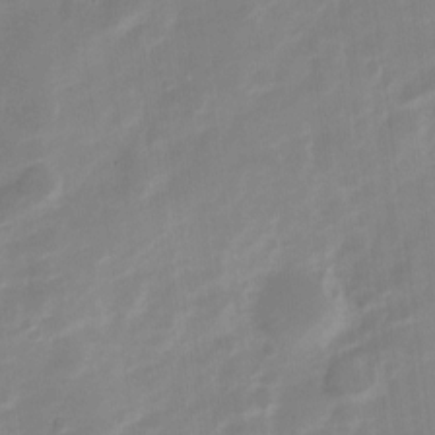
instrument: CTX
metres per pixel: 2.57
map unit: Nve
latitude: -21.1620
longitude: 107.5777
